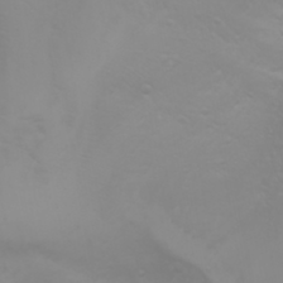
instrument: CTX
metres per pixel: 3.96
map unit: Nhu
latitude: -4.9163
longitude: -79.7450
